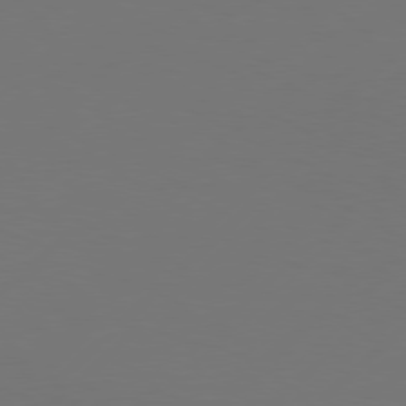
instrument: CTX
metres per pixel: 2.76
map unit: Hpe
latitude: 77.7260
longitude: -122.2522
